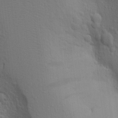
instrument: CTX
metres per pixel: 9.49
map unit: Aa
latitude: 19.0458
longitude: -143.7072
